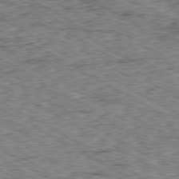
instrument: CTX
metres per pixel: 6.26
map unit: Ap
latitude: -80.3307
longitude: -50.1955
